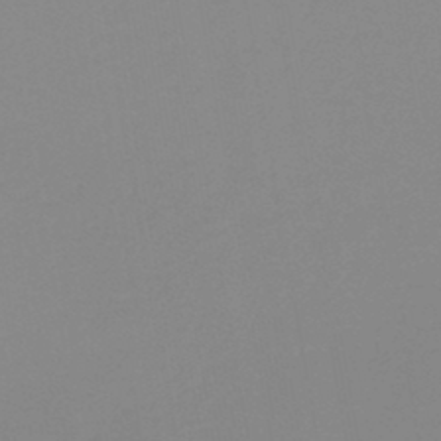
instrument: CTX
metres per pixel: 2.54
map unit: HNb
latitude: -45.0486
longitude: -44.5734
